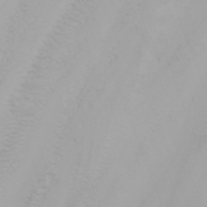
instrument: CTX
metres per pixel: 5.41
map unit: Nhu
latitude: -6.3684
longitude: -85.0648
